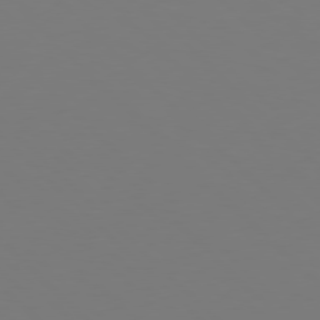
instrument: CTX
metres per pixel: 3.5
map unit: Hpe
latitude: 77.0080
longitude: -171.6694
